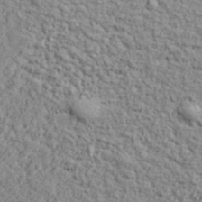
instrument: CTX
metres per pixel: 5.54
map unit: lHvf
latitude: 38.4412
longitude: -90.6302
